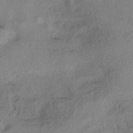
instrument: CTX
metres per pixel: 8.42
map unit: eHh
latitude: -41.2187
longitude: 120.2172
